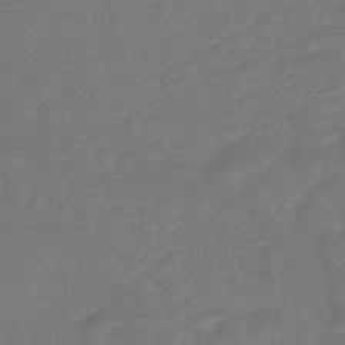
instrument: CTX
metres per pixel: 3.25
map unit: HNhu
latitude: -46.6518
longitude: 92.0850
